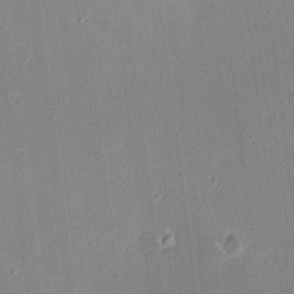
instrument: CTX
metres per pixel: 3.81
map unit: HNhu
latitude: 6.9514
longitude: 7.3887
